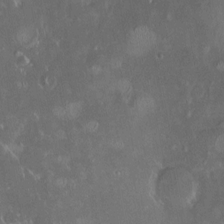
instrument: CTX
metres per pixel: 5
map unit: HNhu
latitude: 4.7624
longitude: 14.2551
